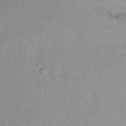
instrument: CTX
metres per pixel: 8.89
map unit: Nhu
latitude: -11.7856
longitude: -63.9150
